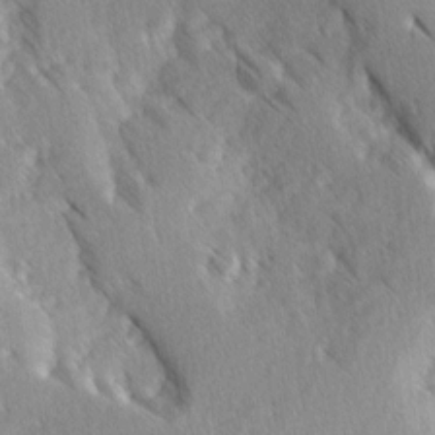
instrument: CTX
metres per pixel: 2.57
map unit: Ave
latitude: 8.7435
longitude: -104.2145
